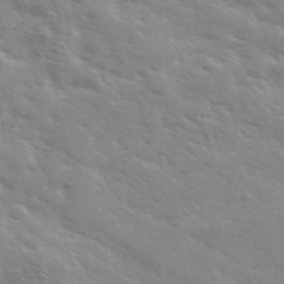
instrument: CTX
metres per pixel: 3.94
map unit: Ave
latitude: 37.0081
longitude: -110.9325
